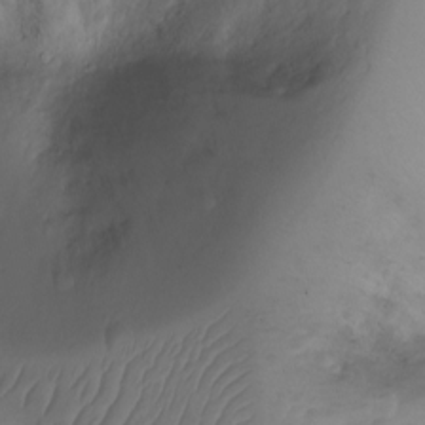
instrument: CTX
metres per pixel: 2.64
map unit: Ht
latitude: -2.4251
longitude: -29.2915
